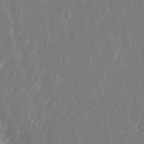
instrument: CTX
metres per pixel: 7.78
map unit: eHh
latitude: 14.2334
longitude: -72.3279
